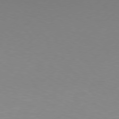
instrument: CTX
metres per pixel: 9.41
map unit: Hpe
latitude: 77.4048
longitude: -131.2348
